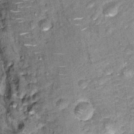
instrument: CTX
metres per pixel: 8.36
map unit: Hto
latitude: 14.5546
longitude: -35.7449
